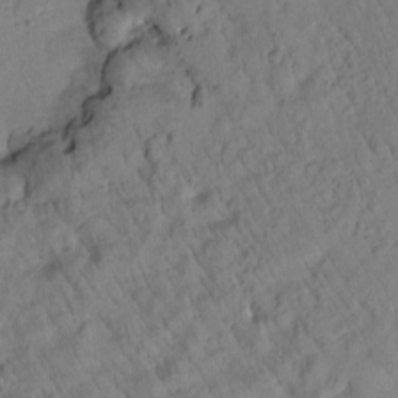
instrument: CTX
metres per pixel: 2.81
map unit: Htu
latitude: 2.7813
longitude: 178.3684
